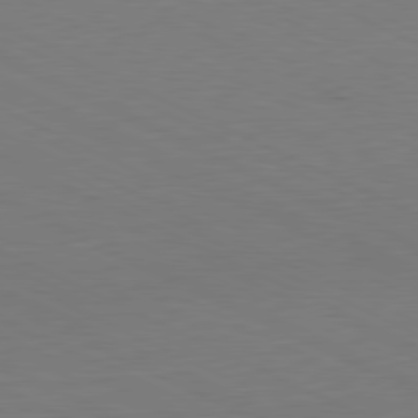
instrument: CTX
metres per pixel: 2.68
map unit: Ap
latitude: -81.3888
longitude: -69.8772
